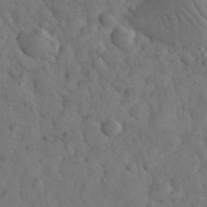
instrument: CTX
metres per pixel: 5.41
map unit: eHh
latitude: 33.0647
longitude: -67.4237
